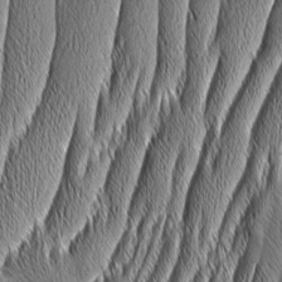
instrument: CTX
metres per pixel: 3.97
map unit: Aa
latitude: 8.1200
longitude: -130.2901
